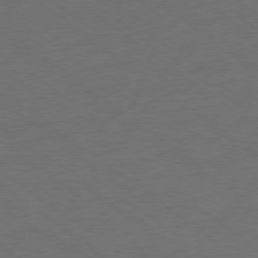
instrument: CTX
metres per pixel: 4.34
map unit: Ap
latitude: -78.9730
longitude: -97.1214
